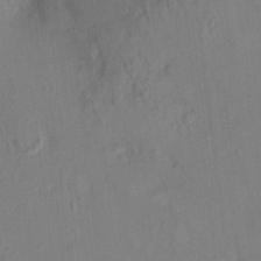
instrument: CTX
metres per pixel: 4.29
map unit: HNhu
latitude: 6.2900
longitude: -3.3670
